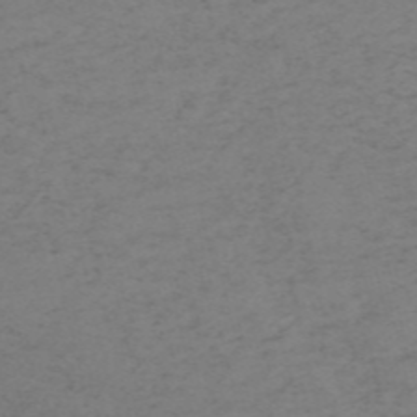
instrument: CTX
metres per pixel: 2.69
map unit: HNb
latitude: -54.9542
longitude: -46.7813
